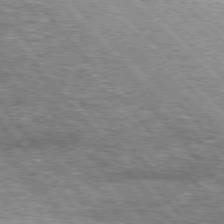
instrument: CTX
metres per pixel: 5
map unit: lApd
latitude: 76.4790
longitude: -73.8962
